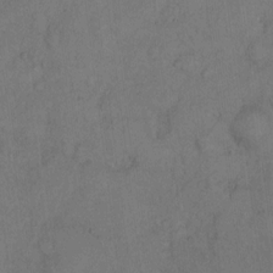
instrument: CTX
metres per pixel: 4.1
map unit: Hto
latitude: 11.9717
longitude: -56.5356
